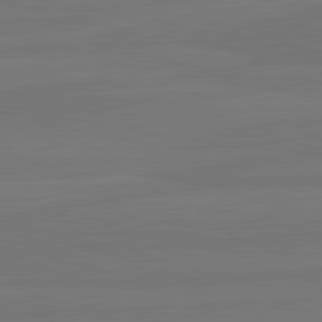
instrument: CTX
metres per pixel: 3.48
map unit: lApd
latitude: 82.0822
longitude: -179.8017
